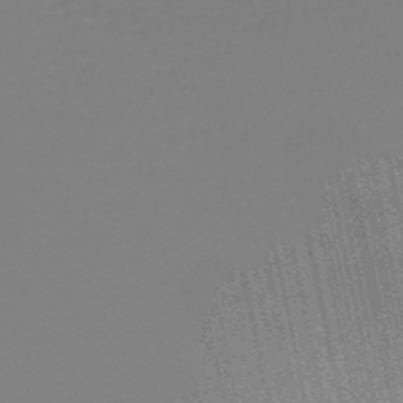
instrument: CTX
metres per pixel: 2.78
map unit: HNb
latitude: -52.6896
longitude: -38.5168
